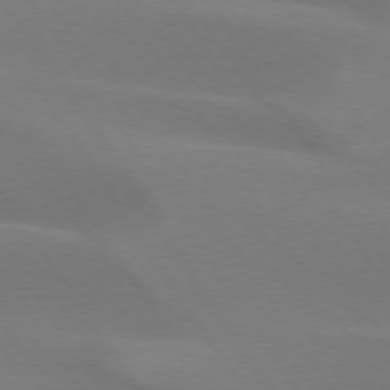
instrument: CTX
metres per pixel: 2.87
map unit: lApd
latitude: 75.1214
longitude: -66.6868
